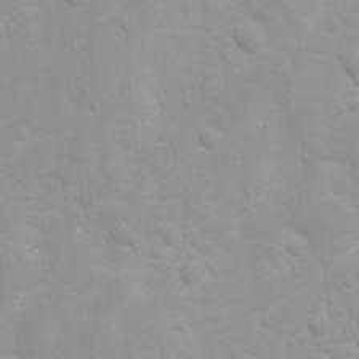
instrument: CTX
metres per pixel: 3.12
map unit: Ht
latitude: 3.5749
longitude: -22.6112
